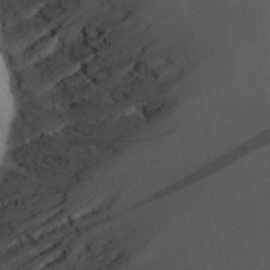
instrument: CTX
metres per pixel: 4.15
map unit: Aa
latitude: 28.5546
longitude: -145.2537
